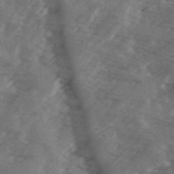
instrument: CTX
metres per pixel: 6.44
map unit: Ave
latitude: 1.8394
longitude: -111.0648
